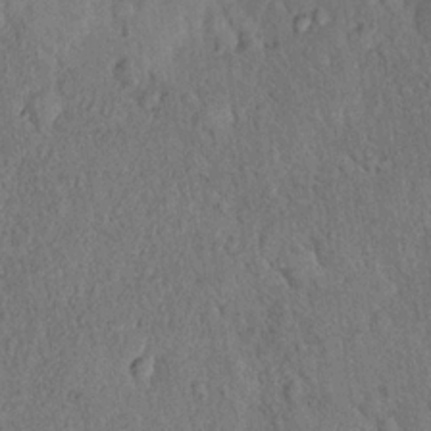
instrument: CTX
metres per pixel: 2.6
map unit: eHh
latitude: 18.6490
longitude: -62.3656
